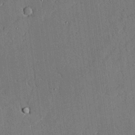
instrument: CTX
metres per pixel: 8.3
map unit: lAvf
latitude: 24.3845
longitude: -111.3671
